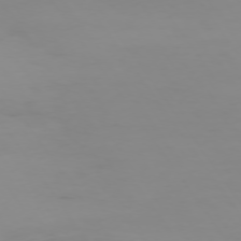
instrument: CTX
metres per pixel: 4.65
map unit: Ap
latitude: -74.5574
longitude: -82.1766
